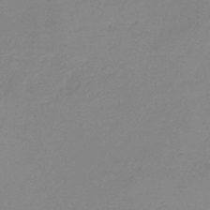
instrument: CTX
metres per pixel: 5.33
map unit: HNb
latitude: -36.4062
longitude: 54.9731
